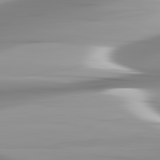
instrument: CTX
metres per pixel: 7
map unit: lApd
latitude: 82.9513
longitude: -139.4615
